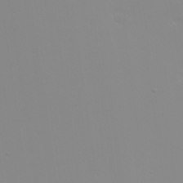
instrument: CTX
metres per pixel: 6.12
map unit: eHh
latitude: -6.8975
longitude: -80.4979
